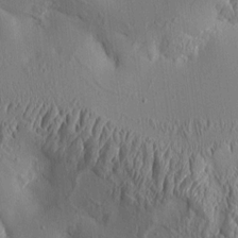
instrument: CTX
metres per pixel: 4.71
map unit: Aa
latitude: 9.7261
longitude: -129.8394
